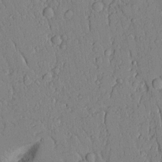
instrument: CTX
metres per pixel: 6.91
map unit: Aa
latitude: 12.1389
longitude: -125.7260
